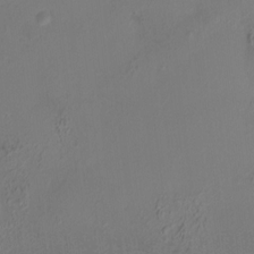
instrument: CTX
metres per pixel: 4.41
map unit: HNhu
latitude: 7.2537
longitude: 10.9353
